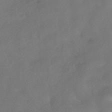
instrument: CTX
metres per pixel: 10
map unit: HNhu
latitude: -41.1242
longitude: 102.9731
